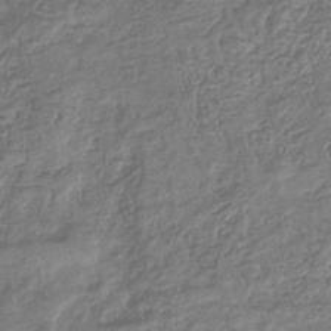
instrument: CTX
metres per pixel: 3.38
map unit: eHb
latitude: -35.2943
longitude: 80.6141
